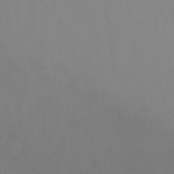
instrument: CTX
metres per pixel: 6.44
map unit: Ht
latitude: 3.9150
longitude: -28.9513
